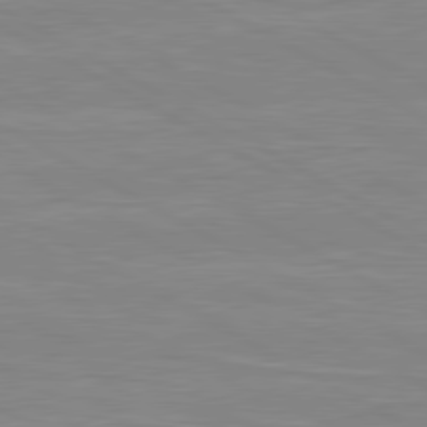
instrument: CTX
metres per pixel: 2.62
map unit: lApd
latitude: 80.5546
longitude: 171.5588
